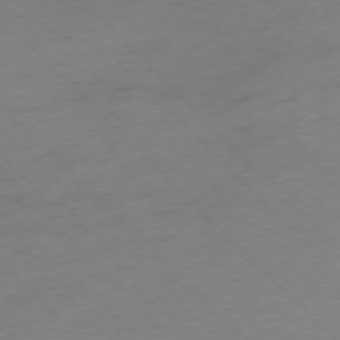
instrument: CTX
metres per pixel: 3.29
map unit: Ap
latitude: -76.5385
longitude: -79.8961
